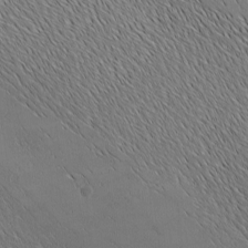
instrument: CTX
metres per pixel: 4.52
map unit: Ave
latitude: -6.7274
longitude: -123.1025
